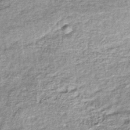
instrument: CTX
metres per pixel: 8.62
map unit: lHb
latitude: -36.8219
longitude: 65.1054
